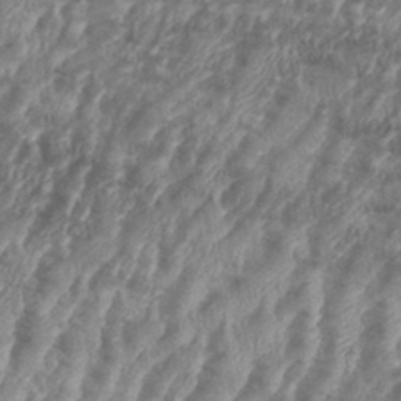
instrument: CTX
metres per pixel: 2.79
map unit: eHh
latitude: 36.0255
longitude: -137.3293
